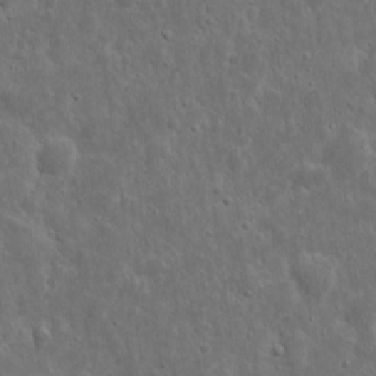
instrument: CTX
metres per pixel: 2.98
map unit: eHh
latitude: 10.5735
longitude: -73.1026
